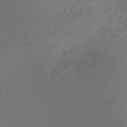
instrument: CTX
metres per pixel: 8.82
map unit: lHb
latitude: -35.9745
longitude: 67.7855
